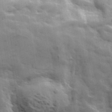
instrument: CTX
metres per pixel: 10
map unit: lHvf
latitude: 37.0459
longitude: -92.0633
